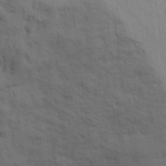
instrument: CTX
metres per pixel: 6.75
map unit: Ave
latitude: 21.7072
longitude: -130.1578
